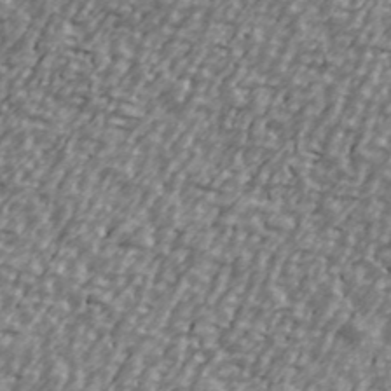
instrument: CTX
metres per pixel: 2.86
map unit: Ave
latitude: 40.6112
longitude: -112.4979
